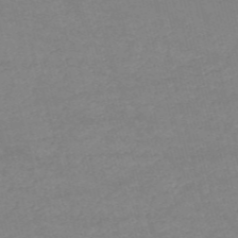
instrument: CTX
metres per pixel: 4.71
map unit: HNb
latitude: -53.6155
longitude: -37.2348
